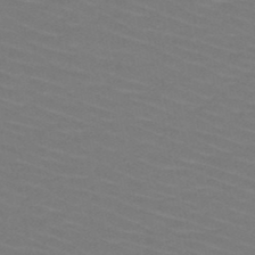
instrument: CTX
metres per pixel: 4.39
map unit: HNb
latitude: -47.6722
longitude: -45.3859
